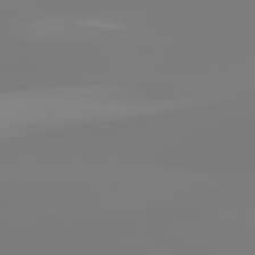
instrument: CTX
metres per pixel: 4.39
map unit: lApd
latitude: 81.8205
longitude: -159.7072
